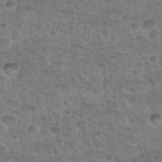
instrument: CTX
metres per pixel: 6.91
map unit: Nhu
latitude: 31.8584
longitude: -51.8205
